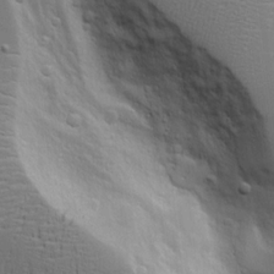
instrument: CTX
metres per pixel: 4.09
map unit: Aa
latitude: 19.1781
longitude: -125.7260
